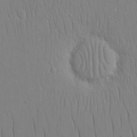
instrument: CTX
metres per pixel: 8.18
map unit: eHh
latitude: 16.2145
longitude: -71.5371
